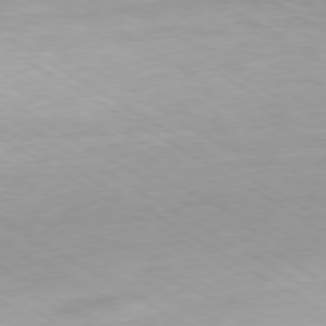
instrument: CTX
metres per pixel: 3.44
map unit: Hpe
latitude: -80.3118
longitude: 20.0283
